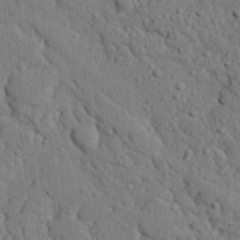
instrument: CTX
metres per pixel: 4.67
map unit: eHh
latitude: 24.9324
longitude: -80.3845
